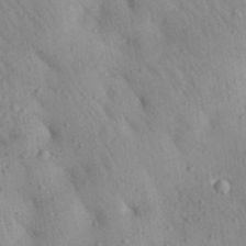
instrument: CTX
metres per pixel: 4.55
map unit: Aa
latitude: 29.4993
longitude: -148.1200
